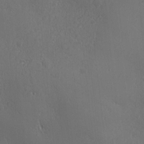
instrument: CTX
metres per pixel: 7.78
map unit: Ave
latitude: -8.1228
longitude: -121.6127
